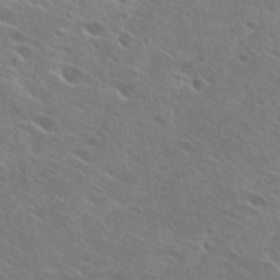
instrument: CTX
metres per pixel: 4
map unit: Hto
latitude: 26.8002
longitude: -41.7449
